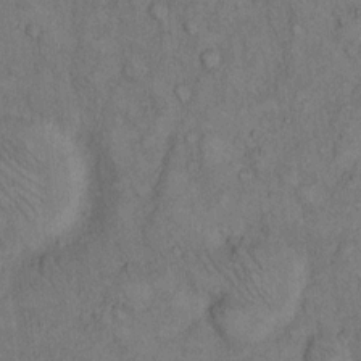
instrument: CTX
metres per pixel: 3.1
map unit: Hto
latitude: 10.8380
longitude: -59.2537
